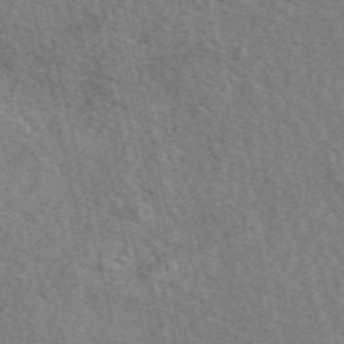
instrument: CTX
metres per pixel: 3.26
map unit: eAb
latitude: 51.3292
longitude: 113.5777
